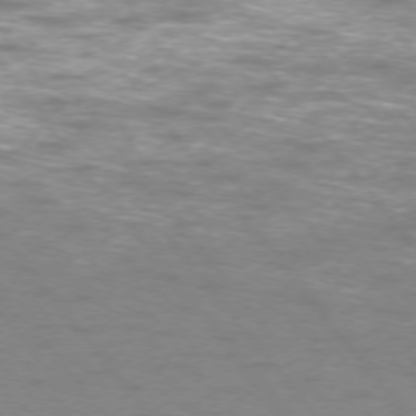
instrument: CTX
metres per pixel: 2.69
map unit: Ap
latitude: -75.4455
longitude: -69.7261
